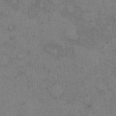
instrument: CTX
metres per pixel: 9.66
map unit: Hto
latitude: 8.7057
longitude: -58.1956
